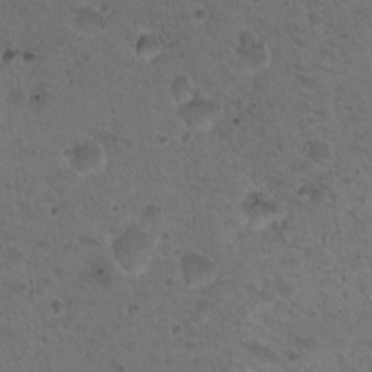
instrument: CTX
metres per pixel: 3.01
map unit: Nhu
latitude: 17.3104
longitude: -31.0081
